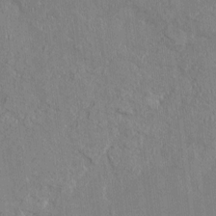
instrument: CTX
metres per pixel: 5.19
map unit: HNhu
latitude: -0.8408
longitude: -7.8583
